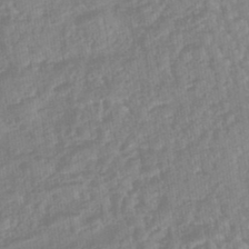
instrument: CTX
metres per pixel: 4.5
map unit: eHb
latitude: -45.8045
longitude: 83.8800
